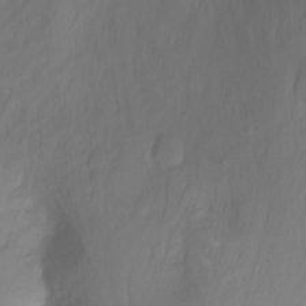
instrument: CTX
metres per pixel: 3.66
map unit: Nhu
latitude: -14.0850
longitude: -54.1578
